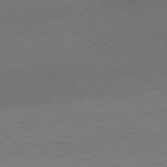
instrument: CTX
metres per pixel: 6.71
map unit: Hpe
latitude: -80.2929
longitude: 19.0486
